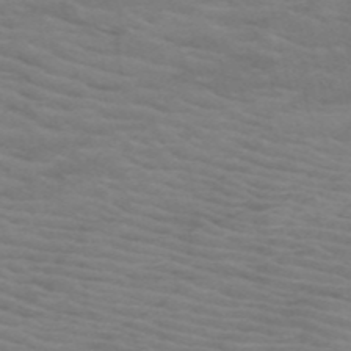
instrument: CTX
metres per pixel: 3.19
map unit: HNb
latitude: -53.6910
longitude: -45.7260
